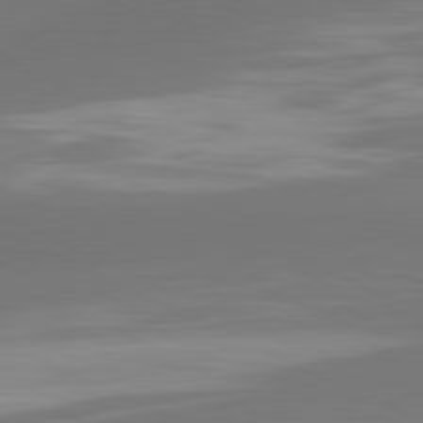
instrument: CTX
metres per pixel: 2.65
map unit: lApd
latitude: 81.6505
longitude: -164.3656
